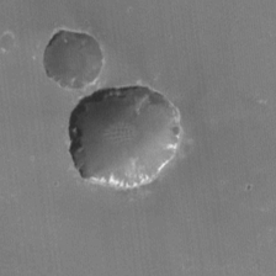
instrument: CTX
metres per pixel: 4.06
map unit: HNhu
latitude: -2.2361
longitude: -3.9906
